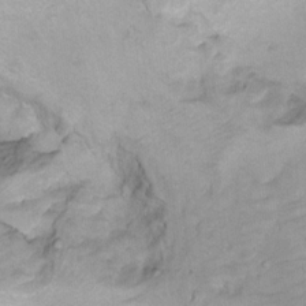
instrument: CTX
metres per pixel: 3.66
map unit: Hto
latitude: 6.9325
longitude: -36.1578
